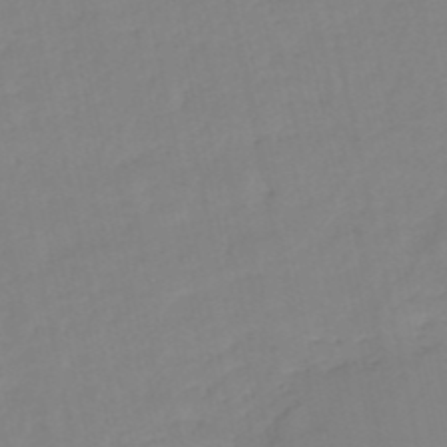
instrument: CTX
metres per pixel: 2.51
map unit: eHh
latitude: -52.5195
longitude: -24.5923
